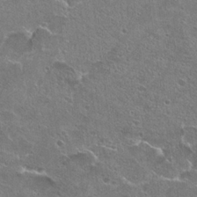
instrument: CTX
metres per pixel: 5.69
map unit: Hto
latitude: 22.6112
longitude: -42.3089
